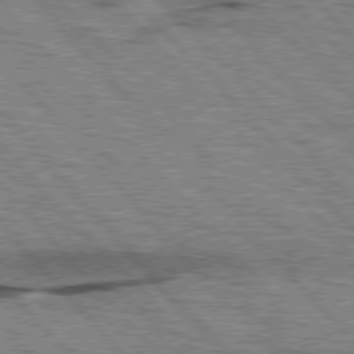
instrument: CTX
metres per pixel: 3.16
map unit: lApd
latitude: 76.9136
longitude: -72.1578
